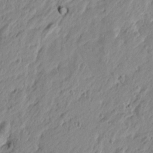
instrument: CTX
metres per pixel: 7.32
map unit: Htu
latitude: -4.2928
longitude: -179.8017
